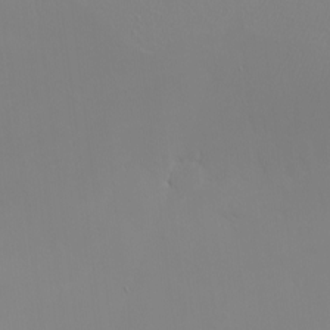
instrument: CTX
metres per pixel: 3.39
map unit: eHh
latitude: -5.6722
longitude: -86.5546
